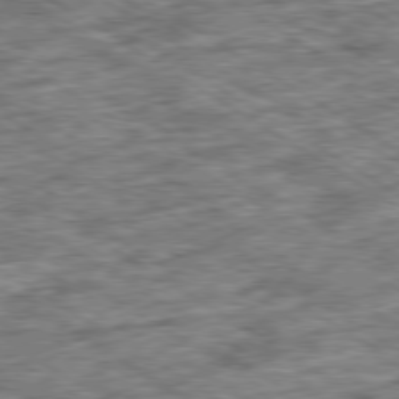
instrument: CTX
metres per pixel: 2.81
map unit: Ap
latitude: -79.8422
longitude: -74.5735
